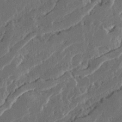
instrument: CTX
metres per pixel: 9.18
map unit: Ave
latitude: 14.8191
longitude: -137.4616
